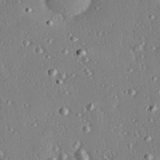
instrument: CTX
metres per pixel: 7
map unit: Hve
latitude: 26.4223
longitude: -93.2348
